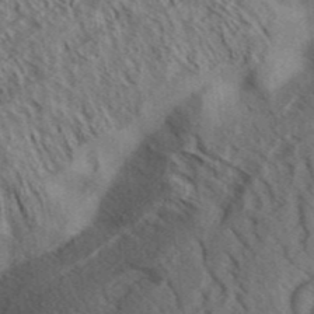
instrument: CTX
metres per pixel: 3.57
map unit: Aa
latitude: 33.0458
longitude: -139.0458
